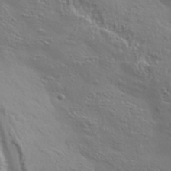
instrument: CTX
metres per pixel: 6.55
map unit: eHh
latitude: 34.4601
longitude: -134.5357
